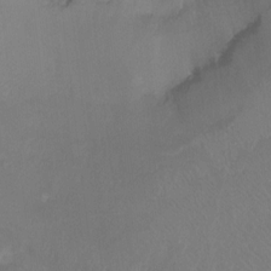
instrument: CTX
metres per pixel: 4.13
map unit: Ht
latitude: -9.9367
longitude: -39.4804
